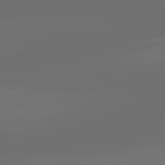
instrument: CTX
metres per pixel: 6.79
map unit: lApd
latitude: 83.3292
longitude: -129.2537
